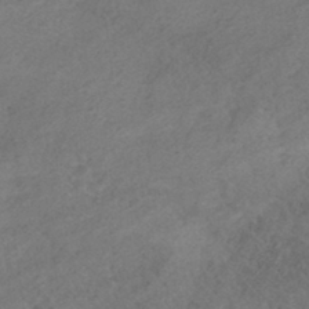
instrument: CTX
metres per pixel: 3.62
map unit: HNhu
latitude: -39.8611
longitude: 104.5196
